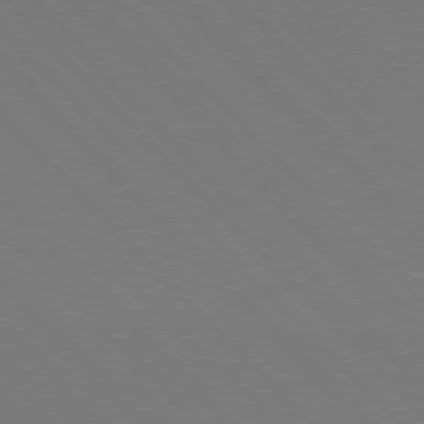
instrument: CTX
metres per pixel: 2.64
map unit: Hpe
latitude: 77.2348
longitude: -125.1403
